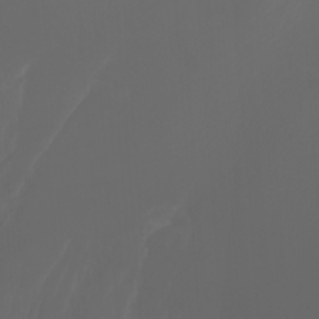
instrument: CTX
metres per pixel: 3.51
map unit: Nhu
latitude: -7.5966
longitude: -82.8757
